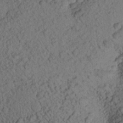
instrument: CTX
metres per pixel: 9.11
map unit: Aa
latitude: 23.6505
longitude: -148.1011
